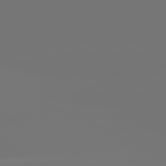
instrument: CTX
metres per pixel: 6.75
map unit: lApd
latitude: 81.1781
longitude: -152.5168
